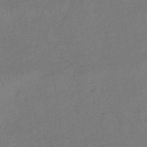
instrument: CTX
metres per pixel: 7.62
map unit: eHb
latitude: -41.3887
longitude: 79.4832
